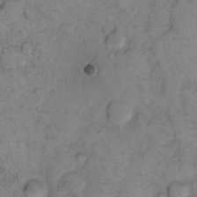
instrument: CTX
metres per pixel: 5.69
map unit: eHh
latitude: 11.8206
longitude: -62.8947
